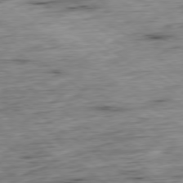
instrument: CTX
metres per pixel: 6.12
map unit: Hpe
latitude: -79.4265
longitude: 11.5021
